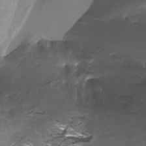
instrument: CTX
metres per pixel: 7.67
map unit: Htu
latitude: -13.3888
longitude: -45.3104
